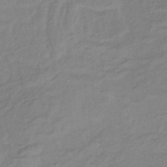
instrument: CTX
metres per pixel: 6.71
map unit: lHb
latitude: -37.2187
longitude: 70.5763
